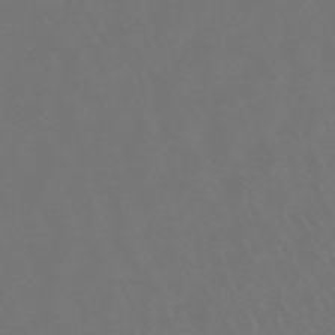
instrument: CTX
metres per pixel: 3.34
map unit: lHb
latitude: -47.9178
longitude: 72.4440
